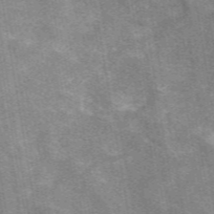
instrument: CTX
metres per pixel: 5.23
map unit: eAb
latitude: 49.5182
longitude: 116.1038
